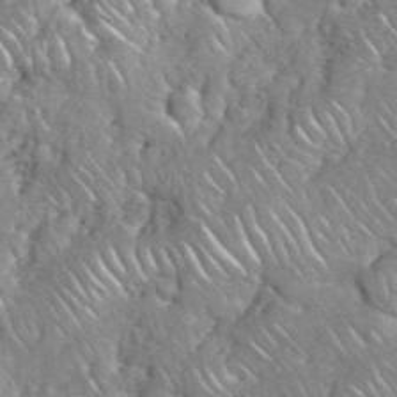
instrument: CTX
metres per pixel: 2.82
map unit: eHh
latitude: 38.7057
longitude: -58.9892
